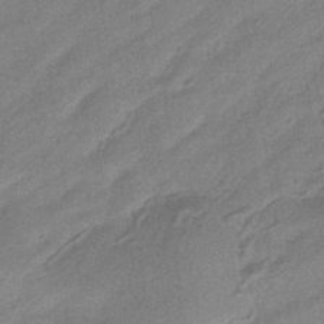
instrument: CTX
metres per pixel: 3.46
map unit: HNhu
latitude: -43.1242
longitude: 90.7841
